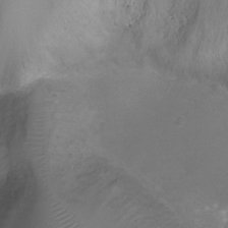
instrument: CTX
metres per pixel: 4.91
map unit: Ht
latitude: -6.1228
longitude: -19.7260
